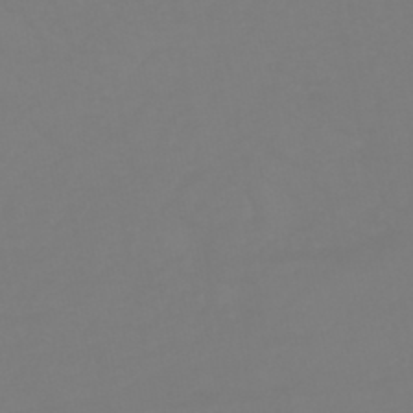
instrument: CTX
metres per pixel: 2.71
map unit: HNhu
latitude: -46.2739
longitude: 90.5574
